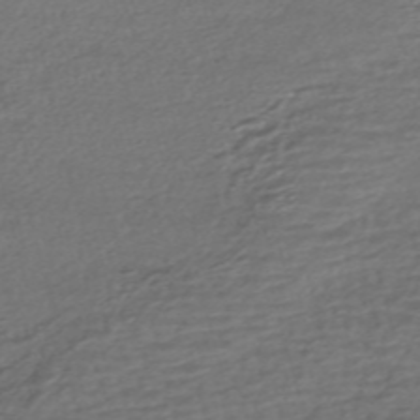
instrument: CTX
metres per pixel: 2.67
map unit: HNhu
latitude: -45.6722
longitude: 104.9730
